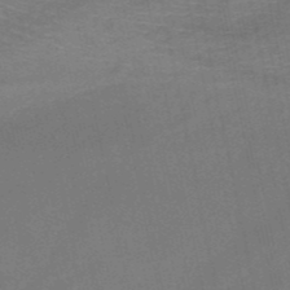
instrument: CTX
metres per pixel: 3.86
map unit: HNb
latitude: -51.2187
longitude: -42.4412
